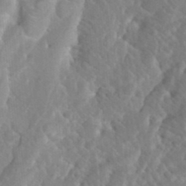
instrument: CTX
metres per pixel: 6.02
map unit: eHh
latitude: 0.9702
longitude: -56.0444
